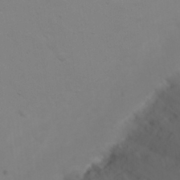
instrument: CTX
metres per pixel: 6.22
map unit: eHh
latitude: 23.4804
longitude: -65.3671
